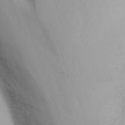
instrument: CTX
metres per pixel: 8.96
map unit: Nhu
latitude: -3.0486
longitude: -72.7247
